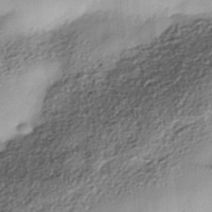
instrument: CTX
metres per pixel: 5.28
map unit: Nhe
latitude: -38.2929
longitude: -148.4601
